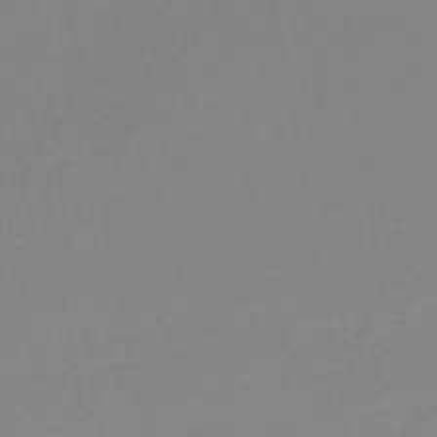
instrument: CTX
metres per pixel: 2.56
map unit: lHb
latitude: -41.3509
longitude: 63.4643
